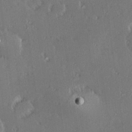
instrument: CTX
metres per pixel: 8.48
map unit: Hve
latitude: 27.6883
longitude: -93.3859
